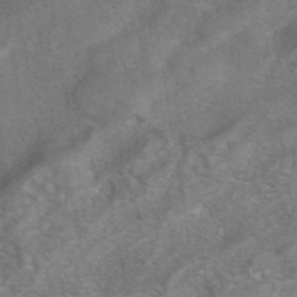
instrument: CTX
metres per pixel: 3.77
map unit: eAb
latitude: 41.7260
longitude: 104.3684
